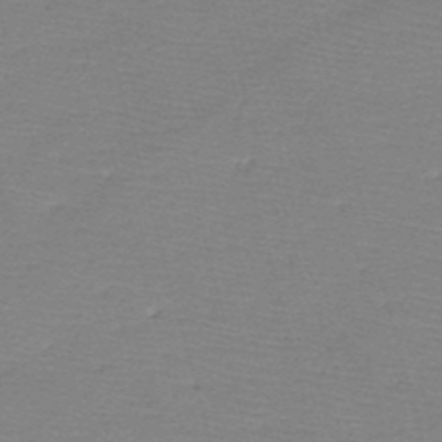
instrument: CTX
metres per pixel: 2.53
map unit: HNb
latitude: -49.1431
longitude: -42.3467
